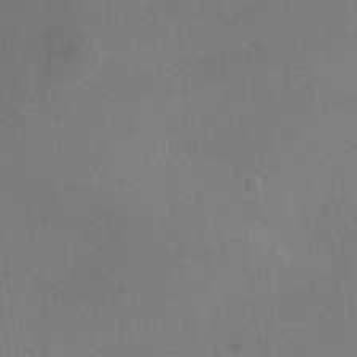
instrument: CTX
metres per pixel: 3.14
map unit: HNhu
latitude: 8.4412
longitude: -1.2159
